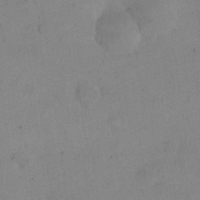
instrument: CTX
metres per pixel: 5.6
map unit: eHh
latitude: 24.4790
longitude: -65.9906
